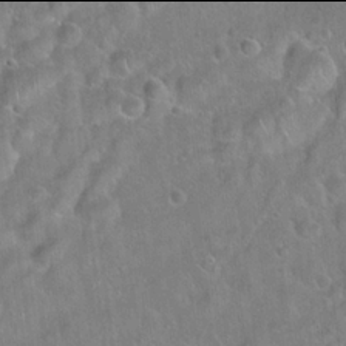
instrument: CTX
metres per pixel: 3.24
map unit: Hto
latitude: 21.9906
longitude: -51.9717
